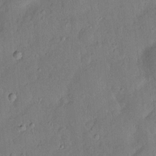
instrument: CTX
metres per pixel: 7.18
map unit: Hve
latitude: -11.2376
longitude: 175.6532
